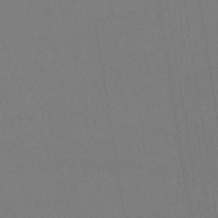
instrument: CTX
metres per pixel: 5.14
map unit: lHb
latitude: -40.9353
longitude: 69.5210
